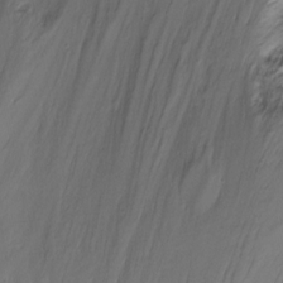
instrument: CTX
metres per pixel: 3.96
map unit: Ht
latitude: -12.9542
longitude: -45.2348
